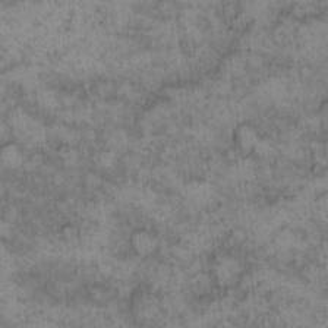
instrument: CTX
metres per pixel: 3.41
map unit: eHh
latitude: 13.6694
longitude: -64.4979
